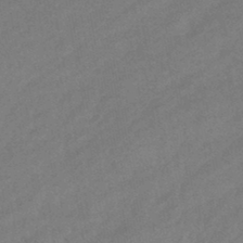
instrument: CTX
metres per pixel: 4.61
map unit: eHb
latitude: -43.7288
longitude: 86.2173
